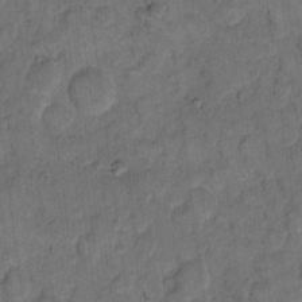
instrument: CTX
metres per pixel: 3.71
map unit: eHh
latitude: 13.2159
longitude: -65.1970
